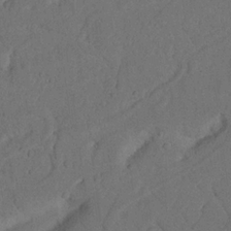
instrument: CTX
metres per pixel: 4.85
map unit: Nhu
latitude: 21.8206
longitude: -74.2334
